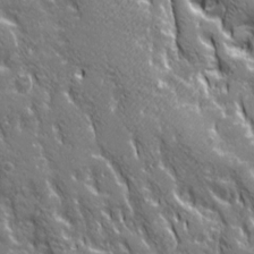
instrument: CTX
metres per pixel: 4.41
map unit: Ave
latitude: 21.2537
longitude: -135.0458
